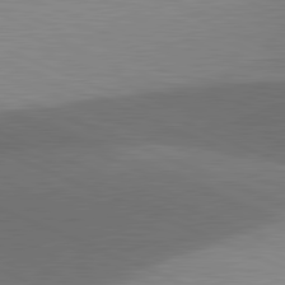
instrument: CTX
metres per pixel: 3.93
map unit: lApd
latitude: 81.4804
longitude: 137.5777
